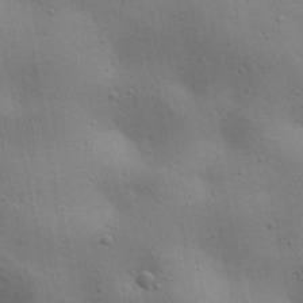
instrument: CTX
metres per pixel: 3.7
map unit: lAa
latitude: 18.2711
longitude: -138.8947
